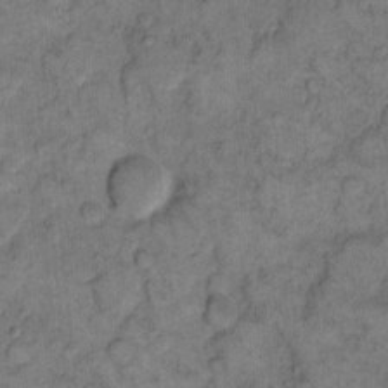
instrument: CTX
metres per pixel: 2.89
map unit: eHh
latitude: 13.5938
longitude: -64.6868
